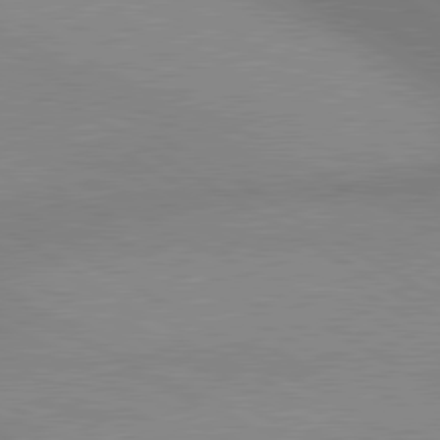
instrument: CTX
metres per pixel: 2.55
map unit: lApd
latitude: 80.4412
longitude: 126.3684
